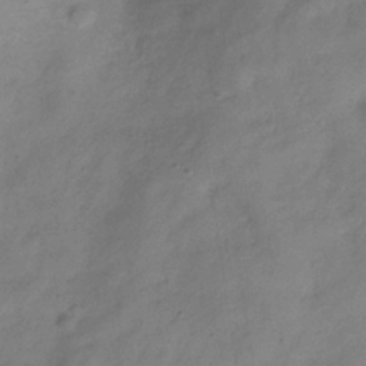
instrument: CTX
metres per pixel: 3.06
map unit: Hve
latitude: -32.3118
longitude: 92.3873
